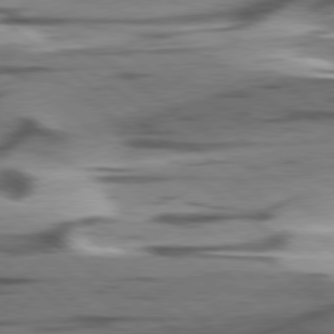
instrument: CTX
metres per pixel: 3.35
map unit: lApd
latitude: 78.6302
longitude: -50.6490
